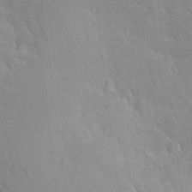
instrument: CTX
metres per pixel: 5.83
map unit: Ave
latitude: 9.5182
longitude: -103.7260
